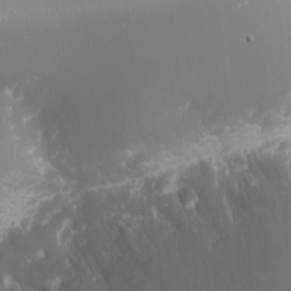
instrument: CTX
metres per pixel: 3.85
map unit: eHh
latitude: -1.1998
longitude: -80.1011
